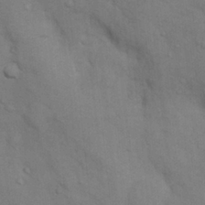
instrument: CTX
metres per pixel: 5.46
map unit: Nhu
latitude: 7.8583
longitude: -24.3089
